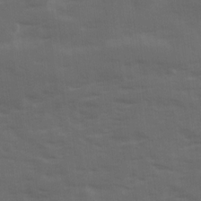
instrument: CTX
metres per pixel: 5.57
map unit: Ave
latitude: 18.8569
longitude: -130.5735
